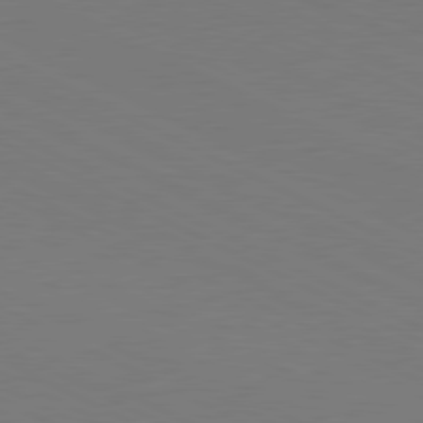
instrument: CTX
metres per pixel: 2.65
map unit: Ap
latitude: -81.8423
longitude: -71.9906
